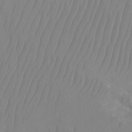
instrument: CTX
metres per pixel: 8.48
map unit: Aa
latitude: -12.8030
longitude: -67.3670
